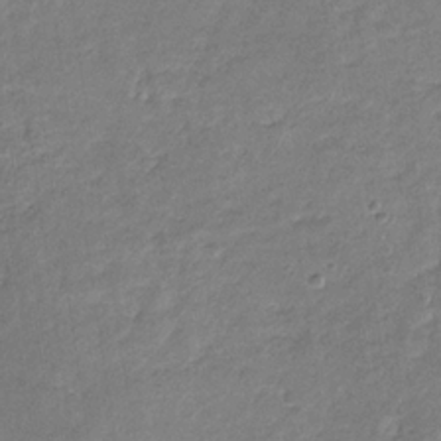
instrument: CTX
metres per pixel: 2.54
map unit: eHb
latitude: -30.6140
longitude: 68.8408
